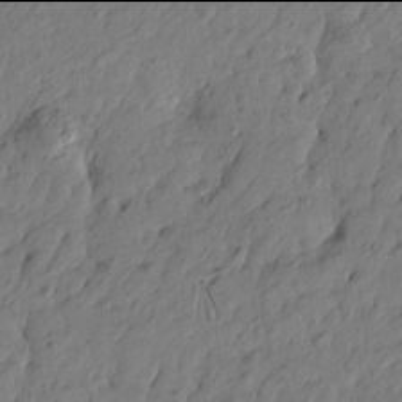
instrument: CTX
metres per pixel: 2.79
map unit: Htu
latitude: -6.0094
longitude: -179.7639
